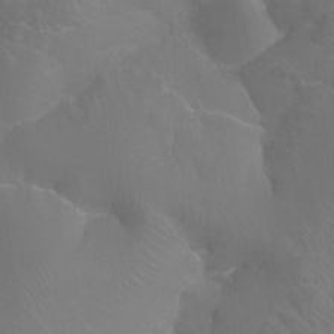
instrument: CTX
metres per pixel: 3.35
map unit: Ht
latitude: -3.5210
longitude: -26.0255
